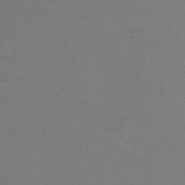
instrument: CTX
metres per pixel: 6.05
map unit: Ht
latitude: 1.2915
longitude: -32.8191
